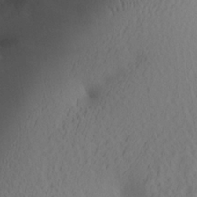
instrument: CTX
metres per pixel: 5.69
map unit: Aa
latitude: 26.4223
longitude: -133.6505
